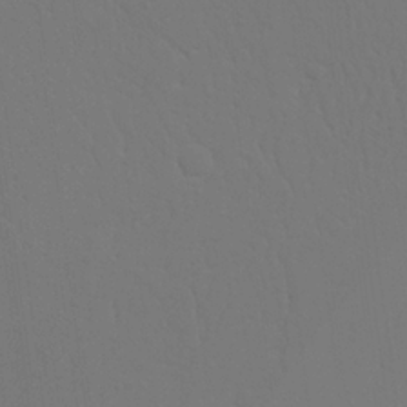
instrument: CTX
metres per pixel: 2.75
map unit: Nhu
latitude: 20.4790
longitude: -73.4805
